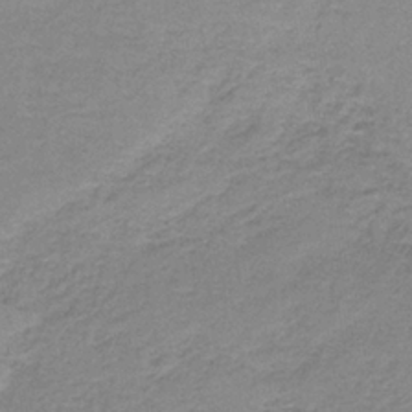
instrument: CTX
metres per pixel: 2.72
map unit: HNb
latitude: -36.2172
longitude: 53.9178
